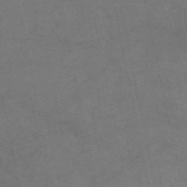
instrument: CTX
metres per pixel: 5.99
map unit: eAb
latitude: 50.7624
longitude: 106.1984
